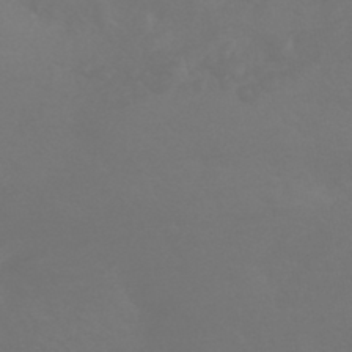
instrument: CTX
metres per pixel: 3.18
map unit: HNhu
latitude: -43.3698
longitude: 94.2361
